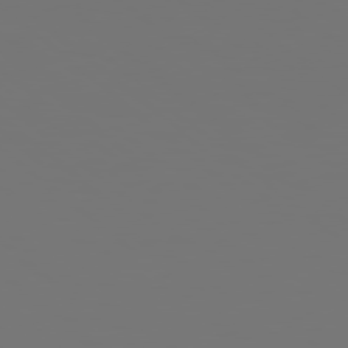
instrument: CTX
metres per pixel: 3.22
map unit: Hpe
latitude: 78.2145
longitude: 174.4062
